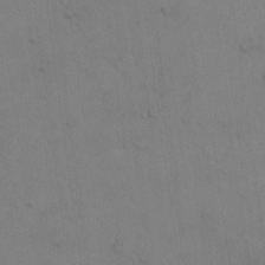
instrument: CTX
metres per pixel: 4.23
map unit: eHh
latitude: 19.4048
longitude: -60.3278
